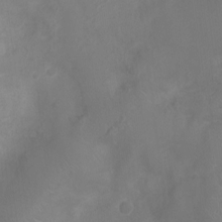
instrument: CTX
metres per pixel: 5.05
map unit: Ht
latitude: -4.4629
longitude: -16.3656
